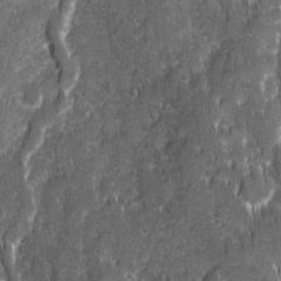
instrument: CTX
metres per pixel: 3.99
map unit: Ave
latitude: 9.6883
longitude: -104.8002
